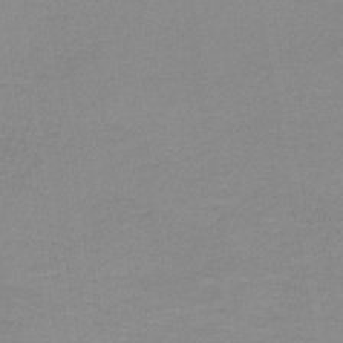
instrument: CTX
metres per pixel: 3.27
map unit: eAb
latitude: -35.8044
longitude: 51.9556
